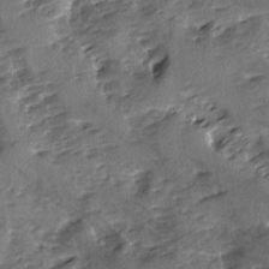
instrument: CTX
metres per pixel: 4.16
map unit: Ave
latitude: -9.5588
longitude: -117.7261
